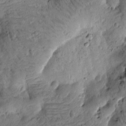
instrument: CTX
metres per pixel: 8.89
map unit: Htu
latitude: -3.5777
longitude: 171.1998
